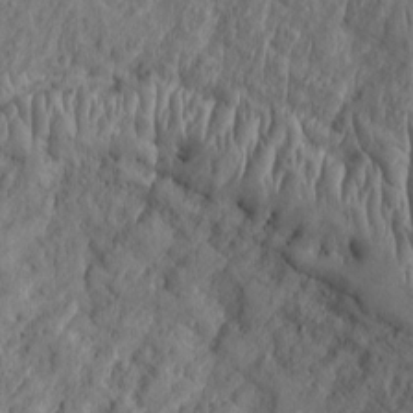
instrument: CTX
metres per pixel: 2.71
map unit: Htu
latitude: -3.5021
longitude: 158.2739
